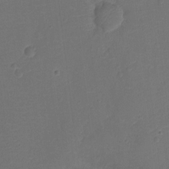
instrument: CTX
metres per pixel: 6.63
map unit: Ht
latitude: -12.3495
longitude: -24.1577
